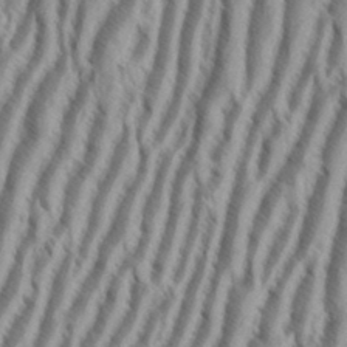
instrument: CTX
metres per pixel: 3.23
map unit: eHh
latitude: 34.5356
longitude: -138.1011
